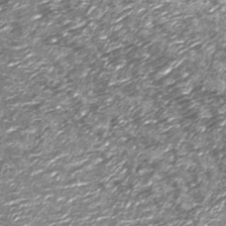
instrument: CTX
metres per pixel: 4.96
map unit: Nhu
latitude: -13.4832
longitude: -22.6679
